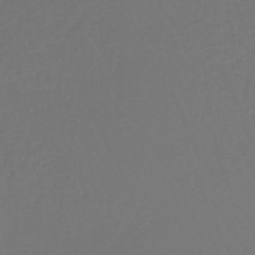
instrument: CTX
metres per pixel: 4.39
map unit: lHb
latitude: -42.8785
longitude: 67.4265
